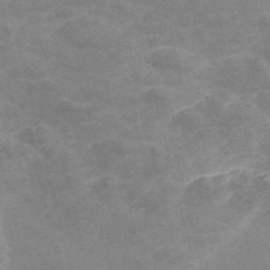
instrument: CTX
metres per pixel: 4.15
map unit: Nve
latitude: -56.8975
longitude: 51.4265
